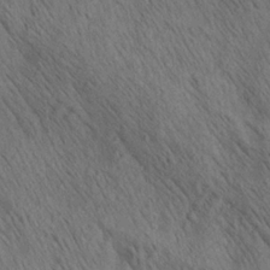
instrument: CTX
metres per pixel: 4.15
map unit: lAa
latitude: 21.1026
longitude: -138.6679
